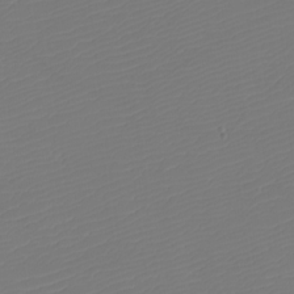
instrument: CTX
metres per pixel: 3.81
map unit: eHh
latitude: -5.8611
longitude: -87.4237
